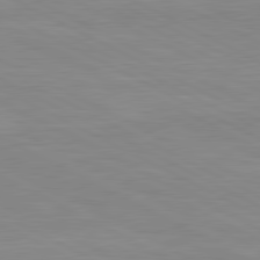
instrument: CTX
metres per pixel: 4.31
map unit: lApd
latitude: 80.8947
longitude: -172.1388
